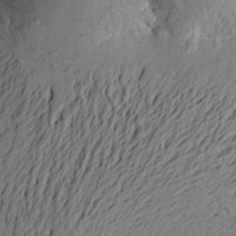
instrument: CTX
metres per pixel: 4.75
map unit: Aa
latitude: 24.0444
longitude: -150.3656
